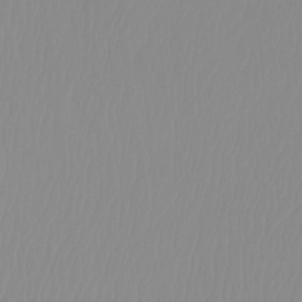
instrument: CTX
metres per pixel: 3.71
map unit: Ht
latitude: -14.5007
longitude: -50.6112
